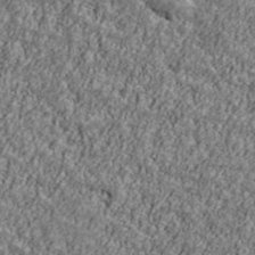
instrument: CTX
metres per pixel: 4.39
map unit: Ave
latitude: 42.1578
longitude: -111.5371
